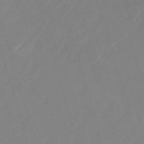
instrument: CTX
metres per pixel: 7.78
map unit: HNb
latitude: -53.6721
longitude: -49.4615
